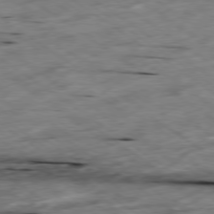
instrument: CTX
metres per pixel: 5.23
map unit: Hpe
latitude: -78.6518
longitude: -21.6127
